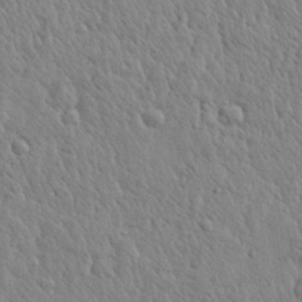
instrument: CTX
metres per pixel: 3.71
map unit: eHh
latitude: 28.3845
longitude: -75.8205
